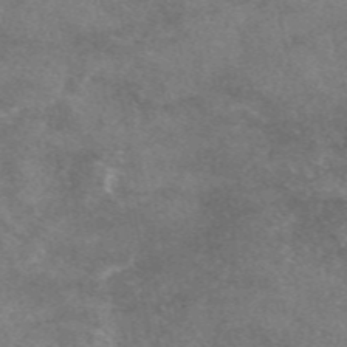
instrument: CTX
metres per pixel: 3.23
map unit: eAb
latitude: 47.4616
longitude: 125.1998
